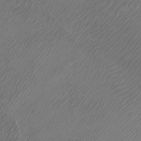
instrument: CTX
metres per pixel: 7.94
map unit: Htu
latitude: -6.1794
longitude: -74.6868
